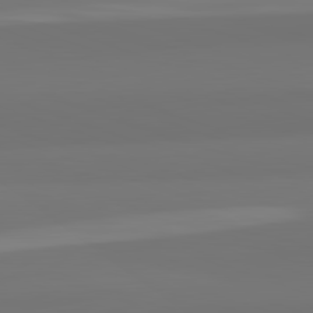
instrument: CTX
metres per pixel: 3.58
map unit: lApd
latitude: 82.5545
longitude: 158.6518
